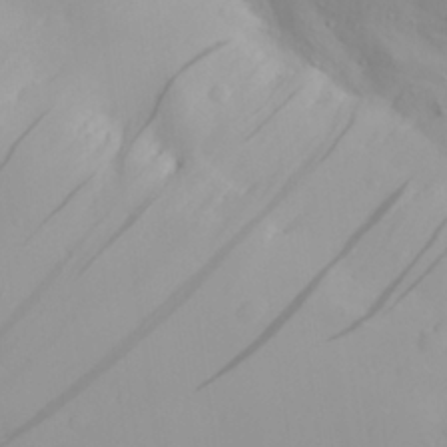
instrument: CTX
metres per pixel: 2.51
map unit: Aa
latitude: 29.3670
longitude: -133.4049
